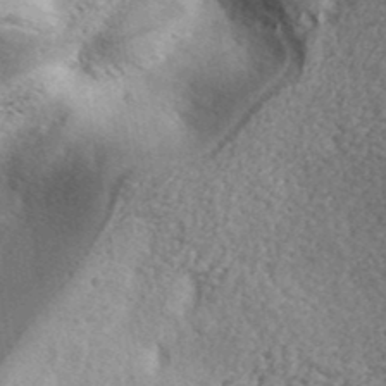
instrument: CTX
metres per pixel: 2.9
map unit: ANa
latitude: 39.4426
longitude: -91.2537
